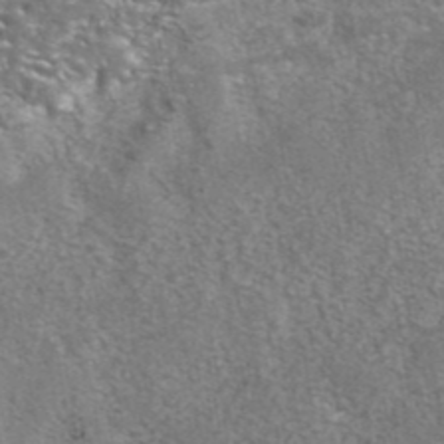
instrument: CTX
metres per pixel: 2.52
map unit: eAb
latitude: 42.3656
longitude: 105.3698
